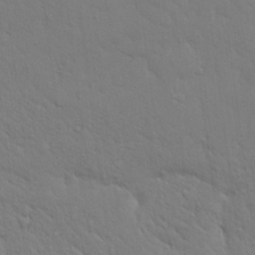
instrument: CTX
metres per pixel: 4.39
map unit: eHh
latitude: 18.1577
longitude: -62.8758
